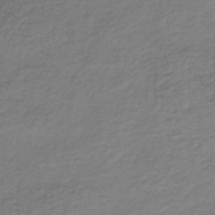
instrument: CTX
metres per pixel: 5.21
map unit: lHb
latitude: -46.5951
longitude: 62.4440
